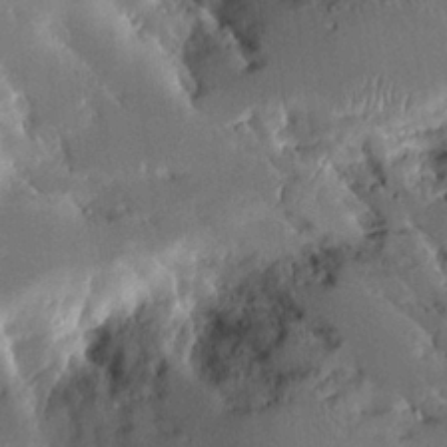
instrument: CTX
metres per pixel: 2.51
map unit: Aa
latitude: 10.4412
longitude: -125.9906
